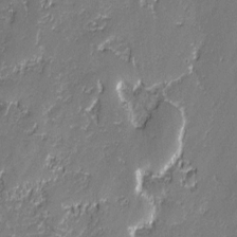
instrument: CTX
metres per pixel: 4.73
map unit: lAvf
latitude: -0.2929
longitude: -108.7624
